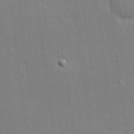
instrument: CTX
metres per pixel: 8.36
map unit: Hve
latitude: 25.4237
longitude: -93.7638
